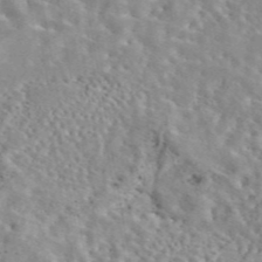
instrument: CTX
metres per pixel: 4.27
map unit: eAb
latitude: 44.7624
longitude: 112.6519
